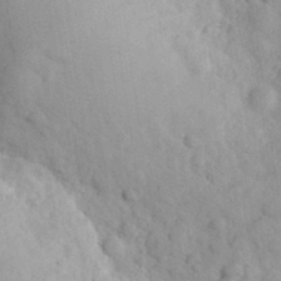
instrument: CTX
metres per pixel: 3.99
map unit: eHh
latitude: 30.4790
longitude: -70.7624
